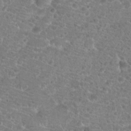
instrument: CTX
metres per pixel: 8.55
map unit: Hto
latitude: 19.7827
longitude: -41.9528
